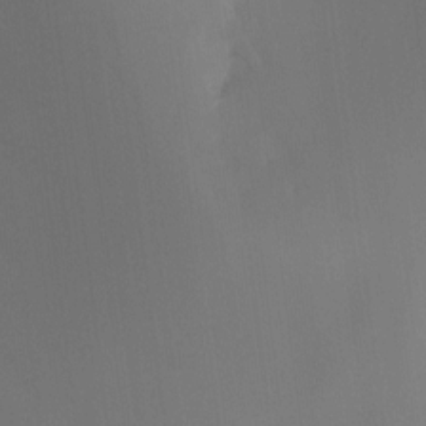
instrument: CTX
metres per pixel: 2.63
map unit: Ht
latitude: -16.5763
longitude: -49.2726
